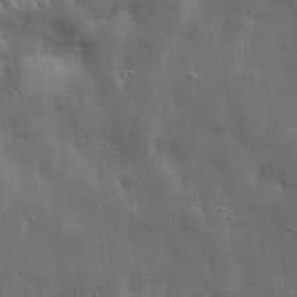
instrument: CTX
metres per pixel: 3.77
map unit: lHvf
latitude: 31.8395
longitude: -88.3090
